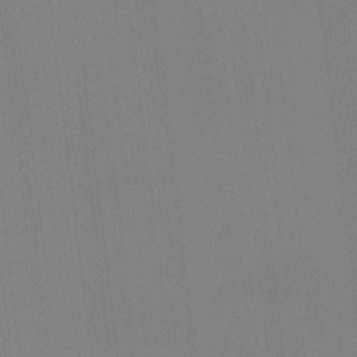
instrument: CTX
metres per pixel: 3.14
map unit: HNhu
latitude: -2.0472
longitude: -6.9325
